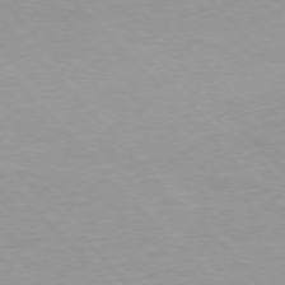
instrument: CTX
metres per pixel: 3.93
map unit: Ap
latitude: -77.1053
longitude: -87.8016
